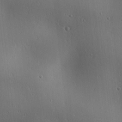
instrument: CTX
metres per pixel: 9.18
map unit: lAa
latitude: 1.4237
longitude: -115.5938
